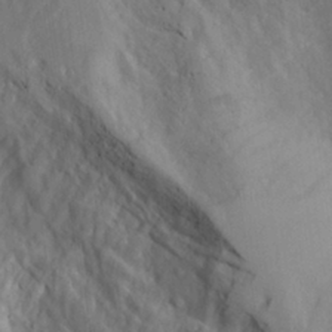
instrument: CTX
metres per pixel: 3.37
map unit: Aa
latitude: 26.5735
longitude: -132.6113
